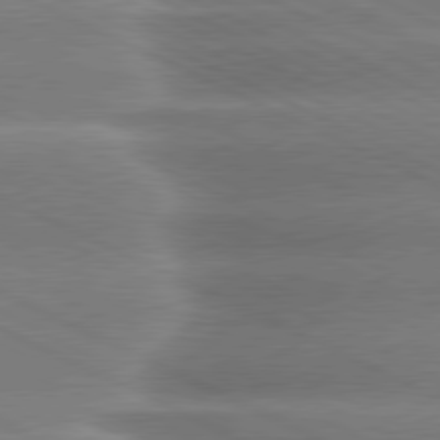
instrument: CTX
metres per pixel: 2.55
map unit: lApd
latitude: 80.3278
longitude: -137.4238
